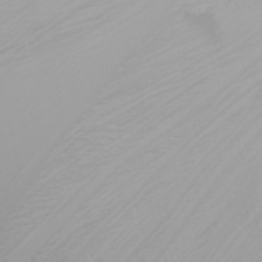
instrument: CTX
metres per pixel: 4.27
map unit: Nhu
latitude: -6.8408
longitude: -81.8583
